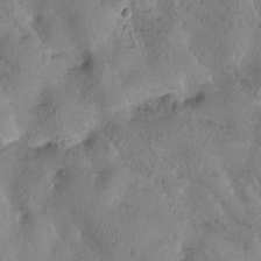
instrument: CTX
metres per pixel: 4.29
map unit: Htu
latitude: -0.3307
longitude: 175.7855
